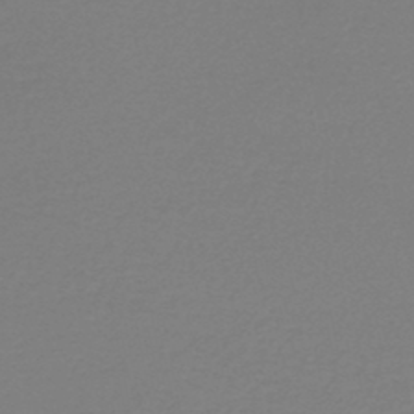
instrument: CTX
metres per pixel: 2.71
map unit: HNhu
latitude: -47.2943
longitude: 98.5951
